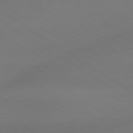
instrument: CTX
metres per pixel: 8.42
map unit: lApd
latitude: 79.4049
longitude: -144.0444
